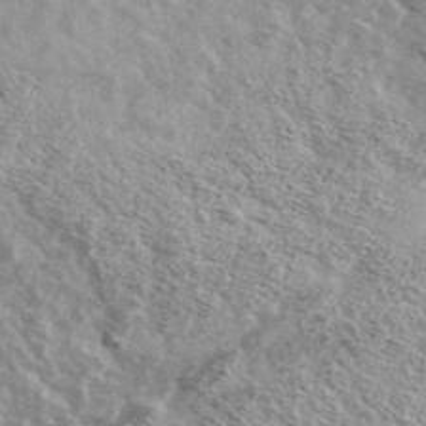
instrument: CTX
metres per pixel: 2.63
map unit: Ave
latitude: 39.1781
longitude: -108.3089
